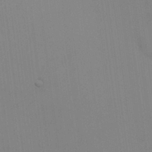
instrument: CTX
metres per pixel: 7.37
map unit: HNhu
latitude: 3.4993
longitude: 9.0675
